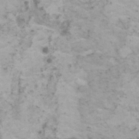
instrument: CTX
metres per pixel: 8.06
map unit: HNhu
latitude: 1.1025
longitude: 3.2376
